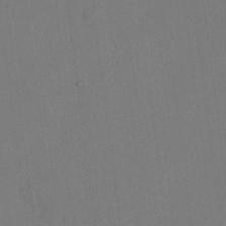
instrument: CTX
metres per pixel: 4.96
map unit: eHh
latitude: 18.3656
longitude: -67.6316
